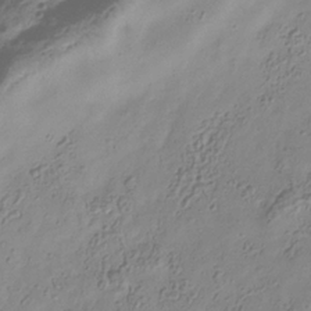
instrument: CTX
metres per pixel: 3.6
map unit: Hve
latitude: -34.1795
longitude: 89.0297
